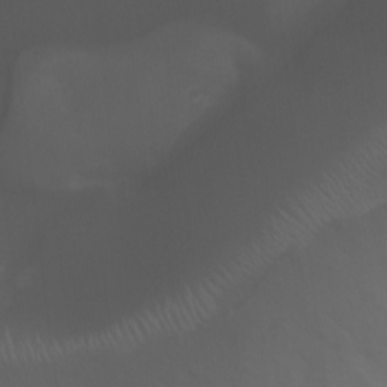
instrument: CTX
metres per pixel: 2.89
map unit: Ht
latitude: 2.5357
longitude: -22.6301
